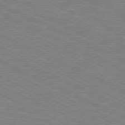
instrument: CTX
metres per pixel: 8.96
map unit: lApd
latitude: 81.1403
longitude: -170.1956
